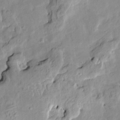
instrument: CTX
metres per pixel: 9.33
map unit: HNhu
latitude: 5.0647
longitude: 3.1809
